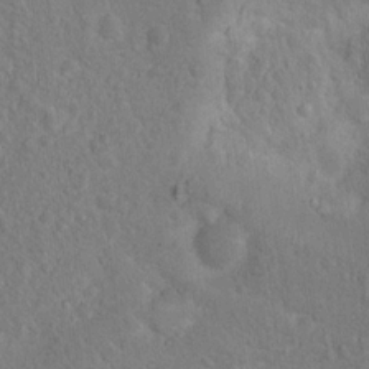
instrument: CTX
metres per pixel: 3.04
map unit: Nhu
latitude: 16.2334
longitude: -30.8191
